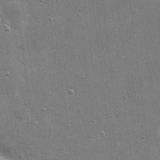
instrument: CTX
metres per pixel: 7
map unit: eHh
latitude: 20.6680
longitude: -66.8002
